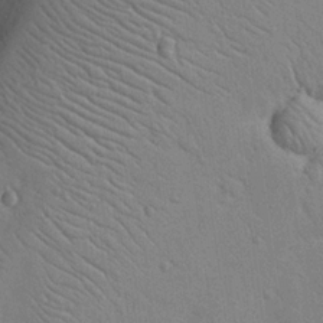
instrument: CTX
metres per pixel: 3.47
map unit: Nhu
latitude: 20.1389
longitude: -74.7246
